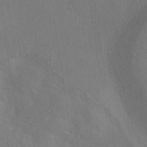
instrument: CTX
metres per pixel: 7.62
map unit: ANa
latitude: -37.1431
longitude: 95.4265
